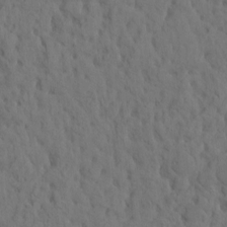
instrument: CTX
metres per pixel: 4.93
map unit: eHh
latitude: -1.8990
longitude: 17.7667
